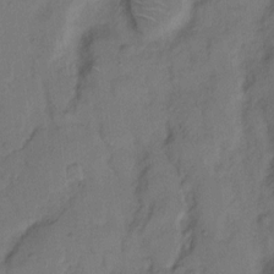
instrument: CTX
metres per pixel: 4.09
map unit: Hto
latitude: 7.4615
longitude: -61.9339
